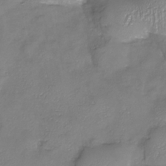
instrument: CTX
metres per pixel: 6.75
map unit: Nhu
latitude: -26.3684
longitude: -58.0255
